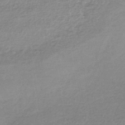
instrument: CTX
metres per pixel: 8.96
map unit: lHb
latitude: -40.0283
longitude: 69.3131
